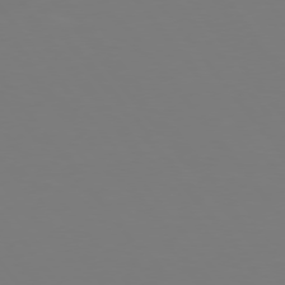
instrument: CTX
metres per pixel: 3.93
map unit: Hpe
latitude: 75.2159
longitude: -123.7261
